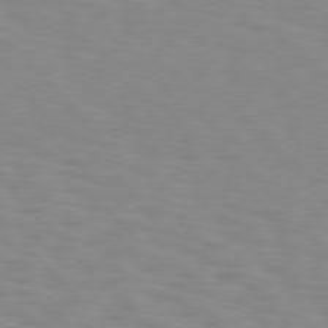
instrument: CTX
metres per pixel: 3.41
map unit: Hpe
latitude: 76.8380
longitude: -160.1578
